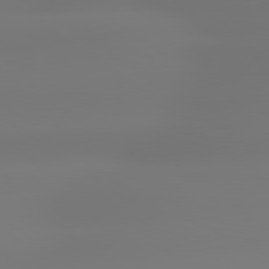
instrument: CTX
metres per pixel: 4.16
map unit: lApd
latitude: 79.2537
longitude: -136.6680
